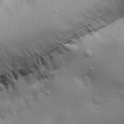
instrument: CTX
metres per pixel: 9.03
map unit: Aa
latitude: 18.9324
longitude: -141.6504
